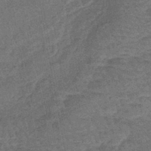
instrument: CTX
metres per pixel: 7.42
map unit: lHb
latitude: -42.5762
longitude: 80.0850
